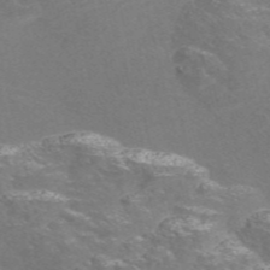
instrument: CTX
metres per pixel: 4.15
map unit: Nve
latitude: -56.5385
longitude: 52.8219
